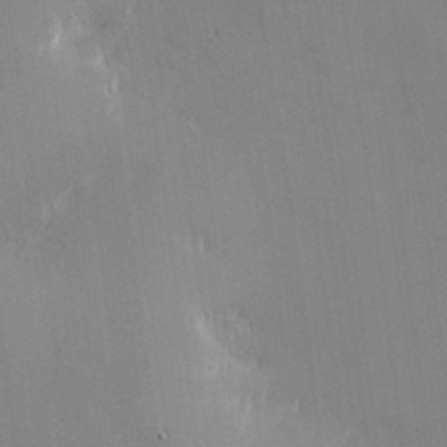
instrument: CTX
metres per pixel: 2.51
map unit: eHh
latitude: -2.4817
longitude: -81.5182
